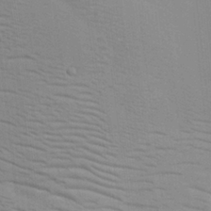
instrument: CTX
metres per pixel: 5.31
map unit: HNhu
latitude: 9.9339
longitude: 23.1431
